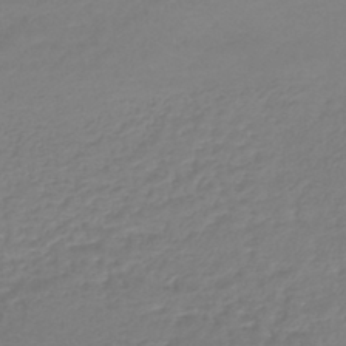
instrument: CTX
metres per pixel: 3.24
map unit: lHb
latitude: -41.8233
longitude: 68.4629
